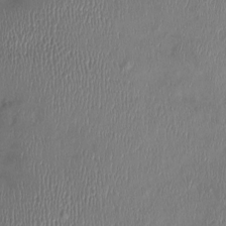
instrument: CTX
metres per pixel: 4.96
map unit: Ht
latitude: -1.4266
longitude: -14.6491
